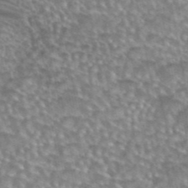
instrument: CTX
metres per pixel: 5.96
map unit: eAb
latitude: 44.3278
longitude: 104.3495
